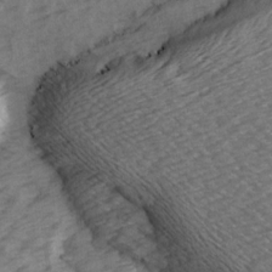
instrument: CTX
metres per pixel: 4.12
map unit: Ave
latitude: 15.4994
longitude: -103.4993
